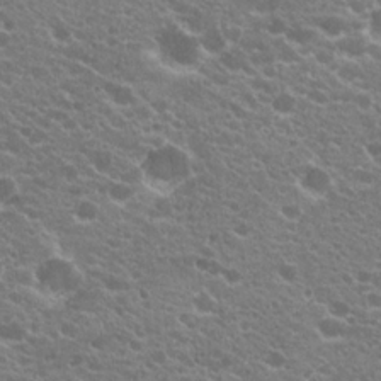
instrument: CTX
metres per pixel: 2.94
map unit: Hto
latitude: 20.3090
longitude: -34.8002
